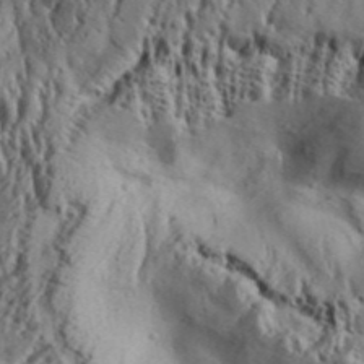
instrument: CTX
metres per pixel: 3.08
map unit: Aa
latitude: 32.4601
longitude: -136.1767
